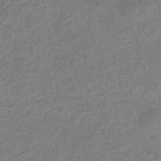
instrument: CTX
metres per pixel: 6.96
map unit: eHb
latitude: -44.8408
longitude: 88.7274
